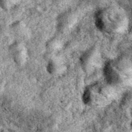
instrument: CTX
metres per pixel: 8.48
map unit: eAb
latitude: 38.7813
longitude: 111.6722
